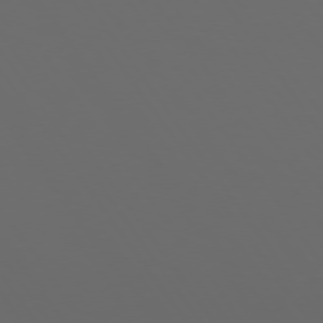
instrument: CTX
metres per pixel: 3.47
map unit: Hpe
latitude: 74.1767
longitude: -124.6301
